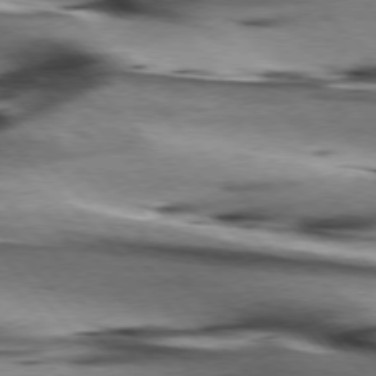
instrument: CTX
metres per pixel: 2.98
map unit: lApd
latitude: 76.1389
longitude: -64.8947
